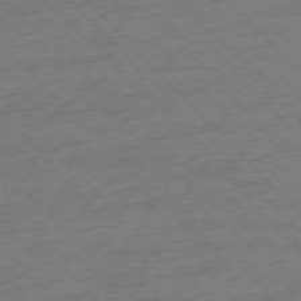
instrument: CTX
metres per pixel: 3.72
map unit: Ap
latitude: -76.5952
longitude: -80.2711
